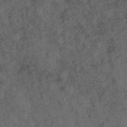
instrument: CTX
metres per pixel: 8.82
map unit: ANa
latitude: 39.6127
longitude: 18.6707
